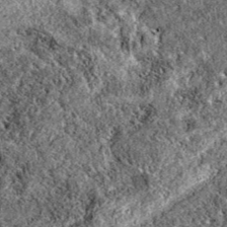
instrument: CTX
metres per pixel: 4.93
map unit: eAb
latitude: 37.9150
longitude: 111.5777
